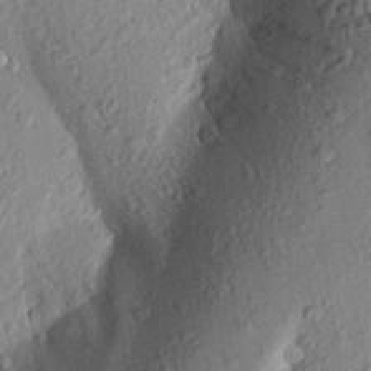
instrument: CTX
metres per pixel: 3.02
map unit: Aa
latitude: 23.6316
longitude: -150.1766
